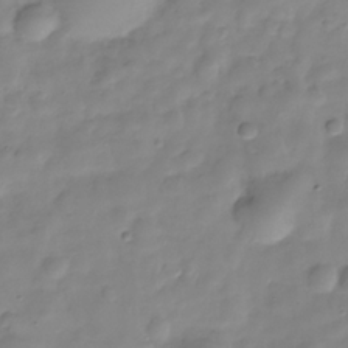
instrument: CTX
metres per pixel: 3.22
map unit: Hve
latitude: -29.5399
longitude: 94.1983
